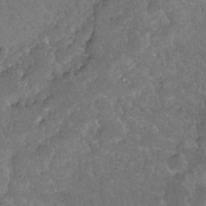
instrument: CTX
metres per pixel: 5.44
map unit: Hto
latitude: -3.2375
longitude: -34.6868
